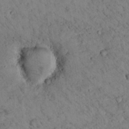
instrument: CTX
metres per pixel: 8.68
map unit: lHvf
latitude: 13.8772
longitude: 178.8597
